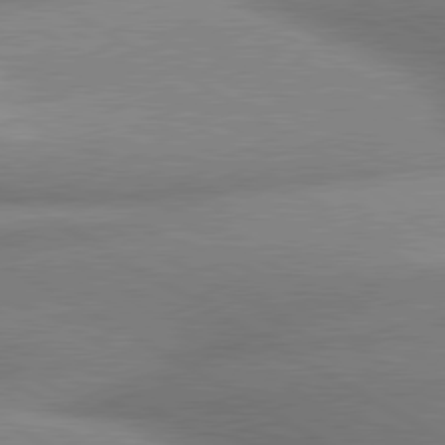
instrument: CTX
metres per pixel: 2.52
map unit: lApd
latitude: 80.2333
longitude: -163.1781
